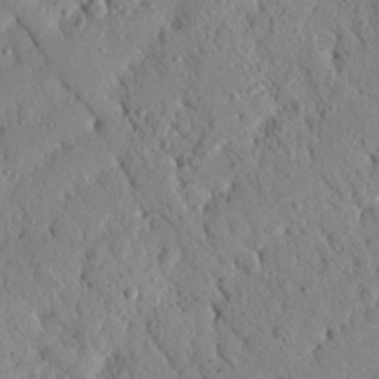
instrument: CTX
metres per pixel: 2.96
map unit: Nhu
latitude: 21.4994
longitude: -77.6505
